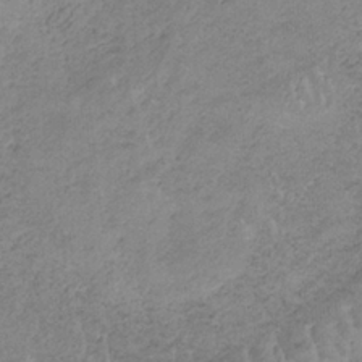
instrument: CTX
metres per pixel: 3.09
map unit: HNb
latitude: -33.5966
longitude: 58.8974
